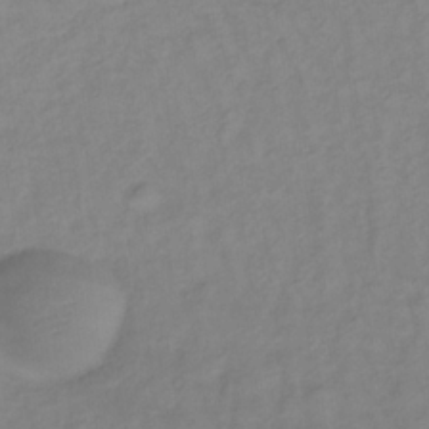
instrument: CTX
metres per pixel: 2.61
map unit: lHb
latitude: -34.7274
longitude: 72.3495
